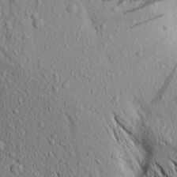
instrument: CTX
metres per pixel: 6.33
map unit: Aa
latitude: 18.1011
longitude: -147.9151
